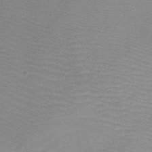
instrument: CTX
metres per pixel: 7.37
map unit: Ht
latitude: -9.6155
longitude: -39.2159
